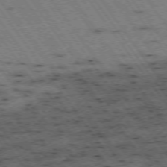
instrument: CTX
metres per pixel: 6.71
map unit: Hpe
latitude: -74.7086
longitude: 2.1416
